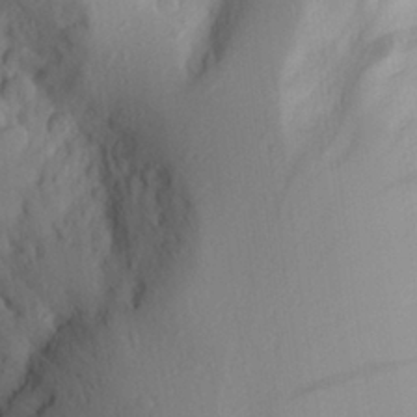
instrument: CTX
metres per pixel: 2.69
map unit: Aa
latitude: 26.5546
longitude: -147.4238
